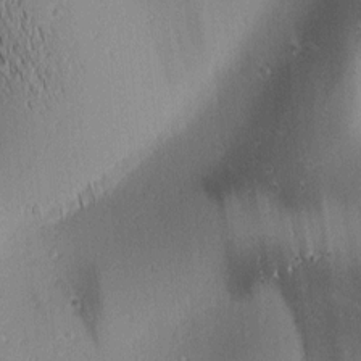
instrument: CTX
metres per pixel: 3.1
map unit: lAa
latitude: 1.8772
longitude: -116.3089
